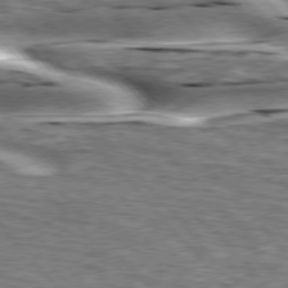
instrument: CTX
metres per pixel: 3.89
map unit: lApd
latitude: 76.1200
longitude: -60.8380
